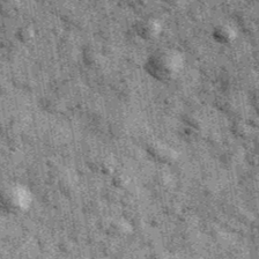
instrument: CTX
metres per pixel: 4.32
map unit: Ave
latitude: 40.6868
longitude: -107.1214
